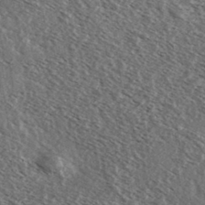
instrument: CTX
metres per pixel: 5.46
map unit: Ave
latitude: 38.3656
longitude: -108.9513
